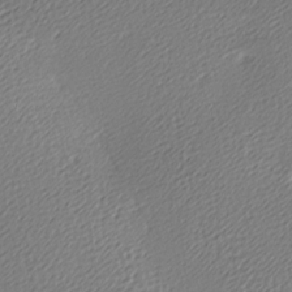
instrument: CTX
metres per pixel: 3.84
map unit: lAa
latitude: -9.8422
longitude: -127.0837
